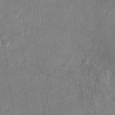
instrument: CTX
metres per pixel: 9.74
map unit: Nhu
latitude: -28.7652
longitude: -62.4034
